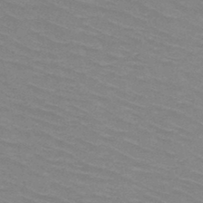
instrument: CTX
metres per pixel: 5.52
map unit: HNb
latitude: -47.4832
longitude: -46.1578
